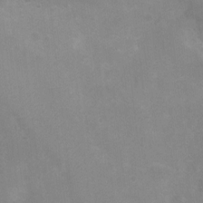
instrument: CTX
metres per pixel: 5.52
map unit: Nhu
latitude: 3.3104
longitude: -25.6693
